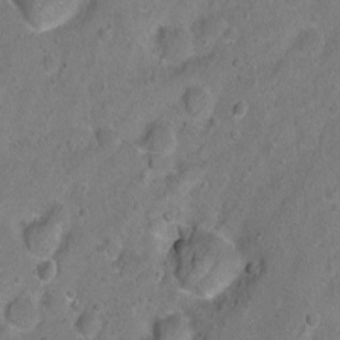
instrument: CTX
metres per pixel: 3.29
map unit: Hto
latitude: -7.1809
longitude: -36.1011
